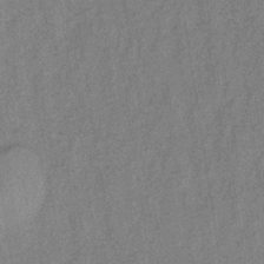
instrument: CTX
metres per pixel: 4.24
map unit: lHb
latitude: -34.8975
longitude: 71.0864
